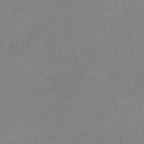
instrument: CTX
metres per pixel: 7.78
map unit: eHb
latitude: -36.7085
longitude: 76.9542
